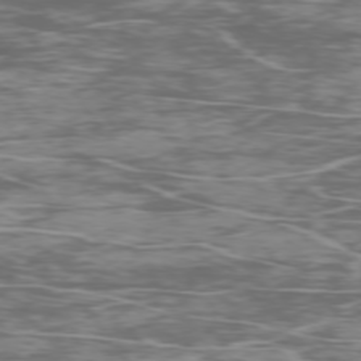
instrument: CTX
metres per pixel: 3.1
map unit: Ap
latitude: -76.5574
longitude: -69.0459
